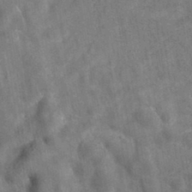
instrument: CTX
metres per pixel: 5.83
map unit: eAb
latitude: 34.6490
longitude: 110.7085
